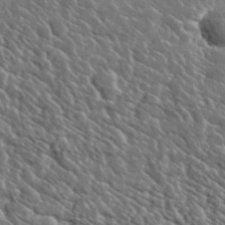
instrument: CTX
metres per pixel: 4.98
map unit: lHvf
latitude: 36.7624
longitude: -88.9325
